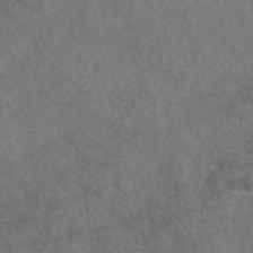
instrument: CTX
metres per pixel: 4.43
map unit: eAb
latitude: 47.7828
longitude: 110.3495
